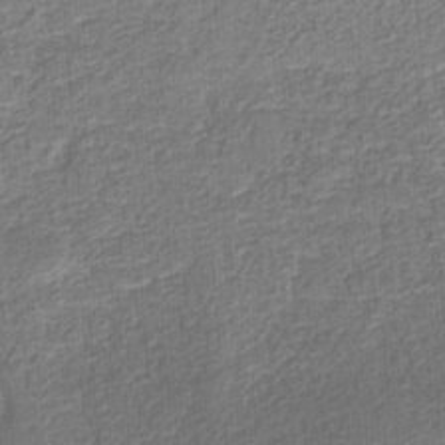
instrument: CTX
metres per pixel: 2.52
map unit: eHb
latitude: -35.1053
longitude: 79.5399
